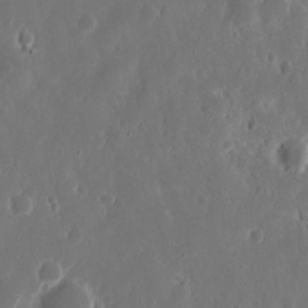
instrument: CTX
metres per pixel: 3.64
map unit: Nhu
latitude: 13.6694
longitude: -73.1404
